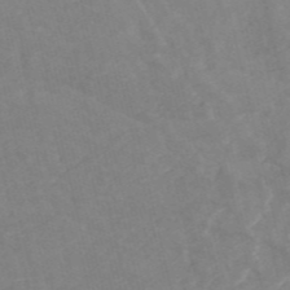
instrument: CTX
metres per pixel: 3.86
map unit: HNb
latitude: -54.2551
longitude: -47.6883
